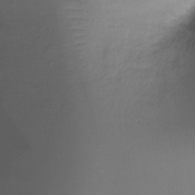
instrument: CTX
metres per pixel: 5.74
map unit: Ht
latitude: -15.6344
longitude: -45.5371
